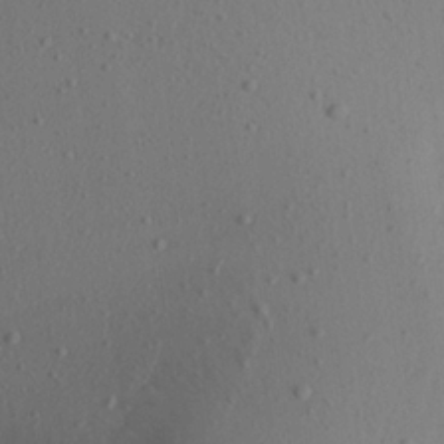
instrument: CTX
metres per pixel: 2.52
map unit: Aa
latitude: 21.9150
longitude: -145.0269
